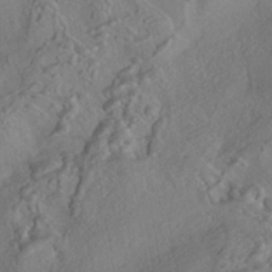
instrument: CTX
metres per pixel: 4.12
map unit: HNhu
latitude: -42.2172
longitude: 105.4832
